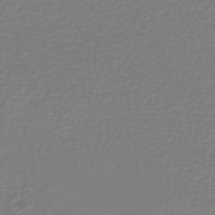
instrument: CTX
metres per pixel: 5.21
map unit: lHb
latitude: -43.1053
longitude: 72.6329
